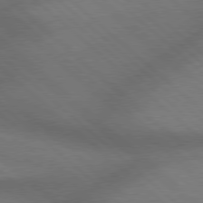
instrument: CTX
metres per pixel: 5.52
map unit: Hpe
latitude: 77.9528
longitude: -157.2725
